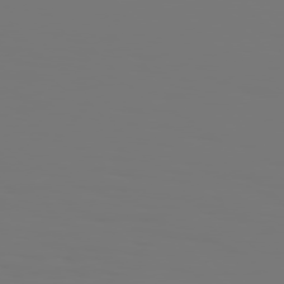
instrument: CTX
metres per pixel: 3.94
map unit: Hpe
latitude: 76.7246
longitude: -136.4034
